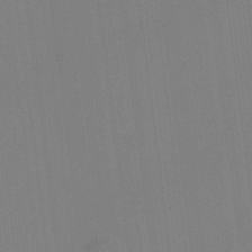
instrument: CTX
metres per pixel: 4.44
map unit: Hto
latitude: -12.4251
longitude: -40.3467
